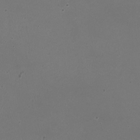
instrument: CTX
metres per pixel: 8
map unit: HNhu
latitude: -3.1053
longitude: -2.5168
